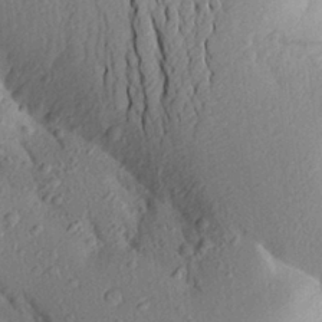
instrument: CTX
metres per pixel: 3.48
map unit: Aa
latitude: 24.8569
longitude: -150.2900
